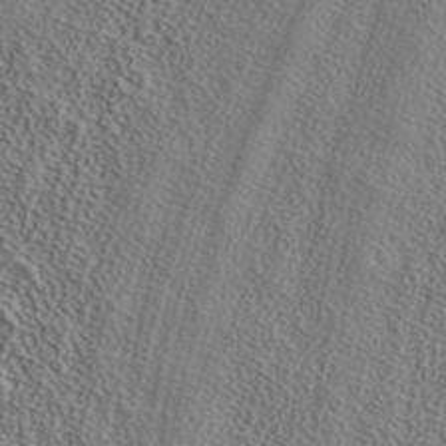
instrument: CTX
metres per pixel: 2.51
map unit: ANa
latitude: 37.3293
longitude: 24.6140
